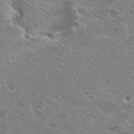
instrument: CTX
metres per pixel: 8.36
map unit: Hto
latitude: 26.8758
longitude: -40.6301
